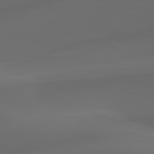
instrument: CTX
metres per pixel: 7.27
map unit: lApd
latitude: 81.2159
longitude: -83.0836
